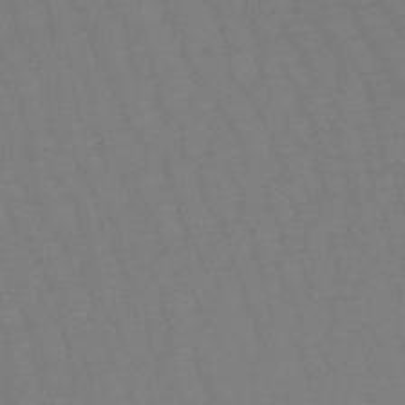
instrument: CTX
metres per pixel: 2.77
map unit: lHb
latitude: -50.1606
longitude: 71.6722
